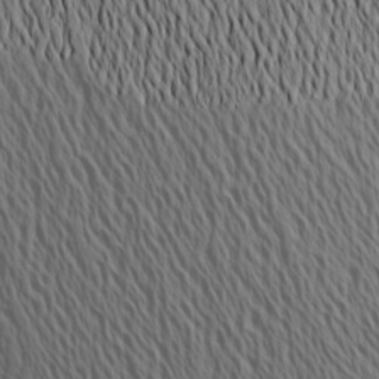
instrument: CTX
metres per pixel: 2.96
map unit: Aa
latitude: 19.9150
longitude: -145.1403
